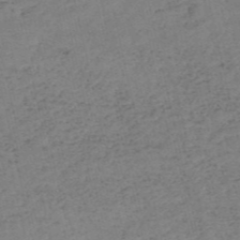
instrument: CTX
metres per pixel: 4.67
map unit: eHh
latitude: -54.3495
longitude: -89.6694
